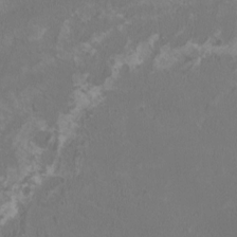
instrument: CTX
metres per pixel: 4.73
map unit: HNhu
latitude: 1.4993
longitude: -1.7260
